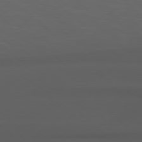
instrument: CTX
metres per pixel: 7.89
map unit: Hpe
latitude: 77.8394
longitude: -170.5546
